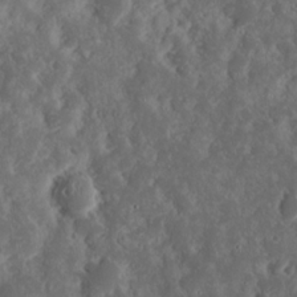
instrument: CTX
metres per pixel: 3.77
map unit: eHh
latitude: 15.5749
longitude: -73.3671
